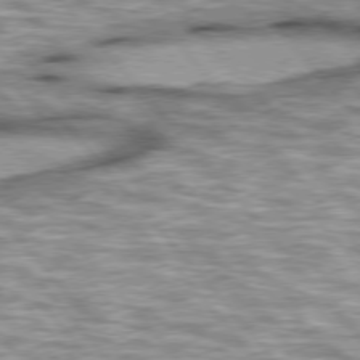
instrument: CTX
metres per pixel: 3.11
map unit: lApd
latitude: 76.1200
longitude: -49.3671
